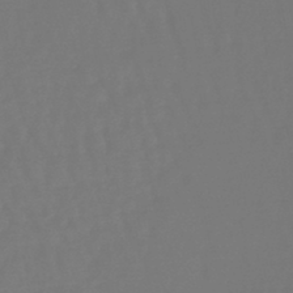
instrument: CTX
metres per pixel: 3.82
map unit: lHb
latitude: -45.8800
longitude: 76.3684
